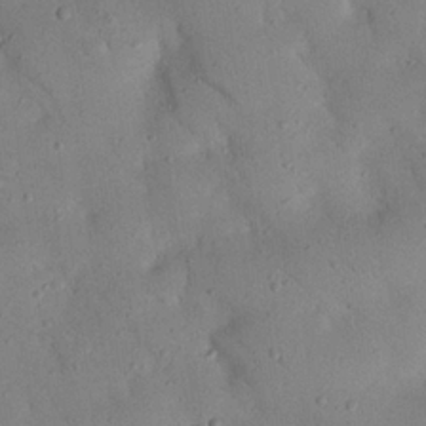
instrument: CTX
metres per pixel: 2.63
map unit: Nhu
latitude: 22.7246
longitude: -75.4615
